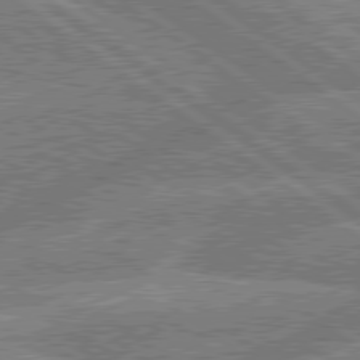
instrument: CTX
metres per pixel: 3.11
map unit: lApd
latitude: 79.7450
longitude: -160.3656
